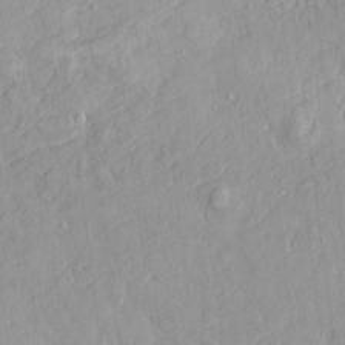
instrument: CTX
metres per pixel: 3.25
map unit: HNhu
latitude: 5.1214
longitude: 3.0108
